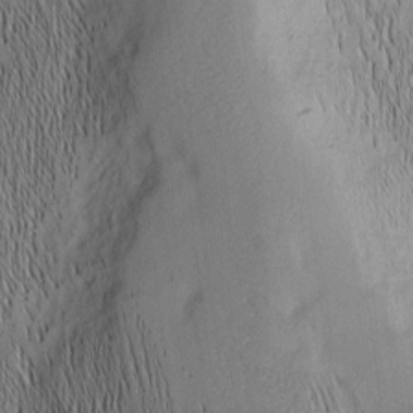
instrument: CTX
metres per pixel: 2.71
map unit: Nhu
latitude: -6.1605
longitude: -152.5735
